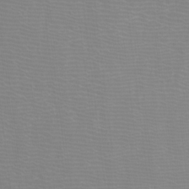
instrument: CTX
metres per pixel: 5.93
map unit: Htu
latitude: -12.2740
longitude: -70.6301
